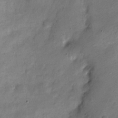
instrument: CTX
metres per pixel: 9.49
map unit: Nve
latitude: -24.3306
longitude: 106.1984
